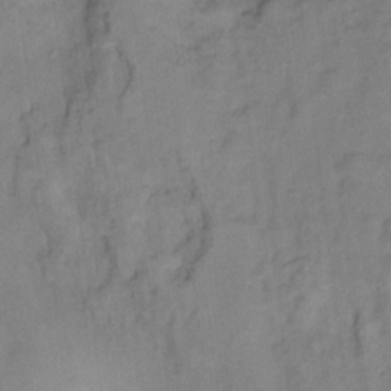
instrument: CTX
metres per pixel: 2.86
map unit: Hto
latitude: 7.3671
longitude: -38.0444
